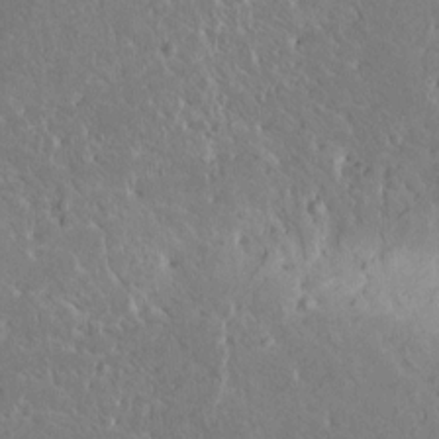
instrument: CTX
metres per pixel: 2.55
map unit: HNhu
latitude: 5.0080
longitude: 3.7099
